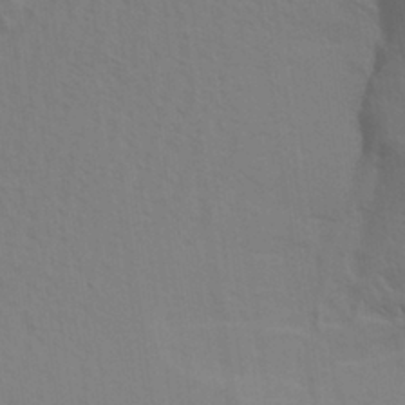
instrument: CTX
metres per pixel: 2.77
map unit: Aa
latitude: 27.3860
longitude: -131.2726
